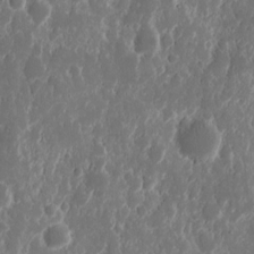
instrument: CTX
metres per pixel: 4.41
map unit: eHh
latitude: 11.9906
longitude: -72.1389
